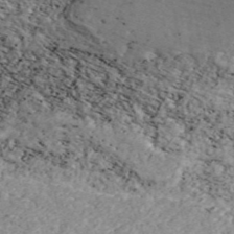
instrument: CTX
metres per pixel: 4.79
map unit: ANa
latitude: 44.2522
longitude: 46.5762
